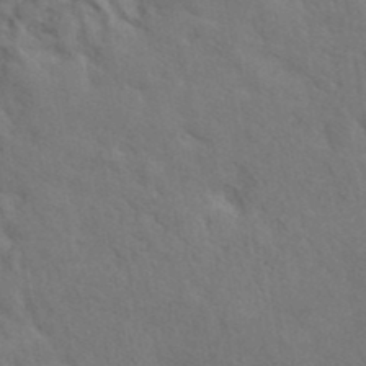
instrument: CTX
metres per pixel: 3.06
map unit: ANa
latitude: 39.5938
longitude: 19.6344
